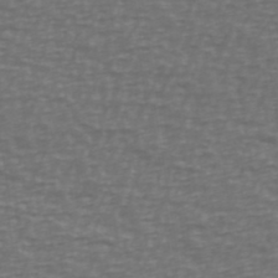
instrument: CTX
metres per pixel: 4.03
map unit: Ave
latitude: 39.3671
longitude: -113.3482
